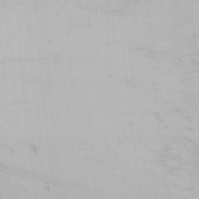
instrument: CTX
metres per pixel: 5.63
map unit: Nhu
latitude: 0.8380
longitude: -79.9150
